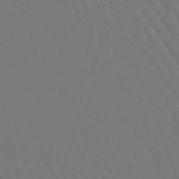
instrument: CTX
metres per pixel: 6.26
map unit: lHb
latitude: -45.7100
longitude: 76.7652
